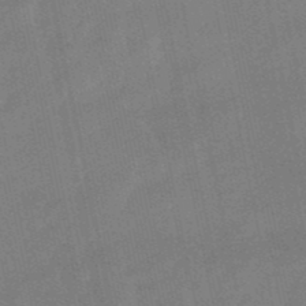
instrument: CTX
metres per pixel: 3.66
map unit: lHb
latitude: -49.7667
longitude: 80.5763
